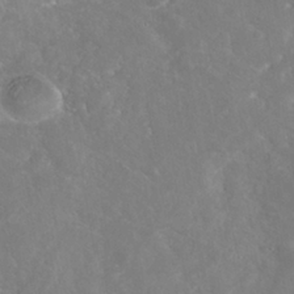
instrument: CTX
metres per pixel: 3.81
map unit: Nhe
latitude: -38.9731
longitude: -117.8017
